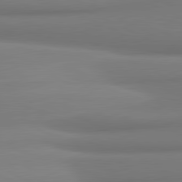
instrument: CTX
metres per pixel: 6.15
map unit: lApd
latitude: 81.3671
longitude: 176.8219
